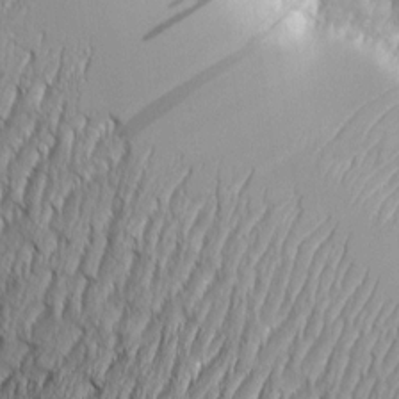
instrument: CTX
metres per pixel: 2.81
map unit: Aa
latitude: 8.7435
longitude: -129.4426
